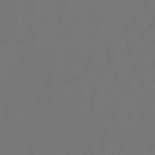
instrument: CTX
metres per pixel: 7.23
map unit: lHb
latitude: -47.7855
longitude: 72.7652
